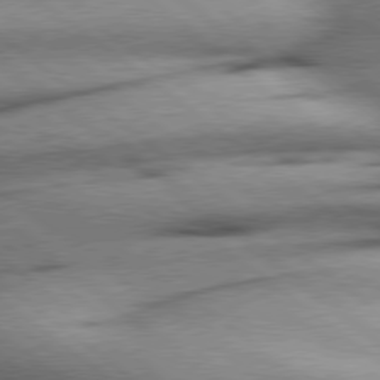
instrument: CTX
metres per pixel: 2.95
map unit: Hpe
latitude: 78.4790
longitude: -154.7624
